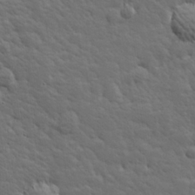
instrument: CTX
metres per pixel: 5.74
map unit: Hve
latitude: 26.2145
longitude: 144.5385
